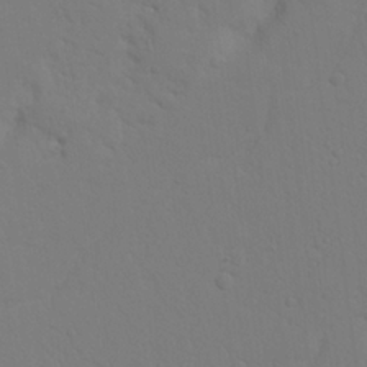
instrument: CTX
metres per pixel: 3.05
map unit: Nhu
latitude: 22.5924
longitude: -73.7072
